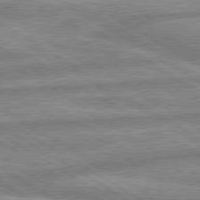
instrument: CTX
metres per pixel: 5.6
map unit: lApd
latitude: 80.0444
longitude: -167.7071
